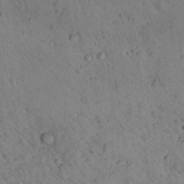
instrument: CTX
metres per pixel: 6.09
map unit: lHvf
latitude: 13.8017
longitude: 178.8030
